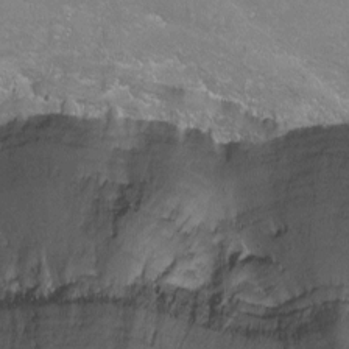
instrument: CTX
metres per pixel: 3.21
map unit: Nhu
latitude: -6.2550
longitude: -48.2334
